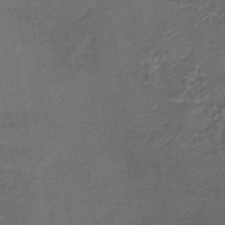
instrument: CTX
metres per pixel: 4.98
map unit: lHb
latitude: -39.5588
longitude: 74.8786
